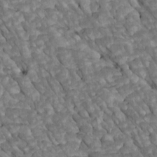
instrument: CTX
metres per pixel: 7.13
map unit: Htu
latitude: 1.5560
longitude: 144.5007
